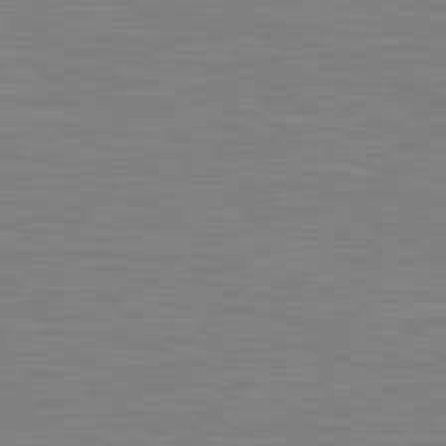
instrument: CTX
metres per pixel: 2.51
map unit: lApd
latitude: 81.1403
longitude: -169.5938
